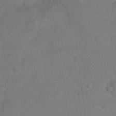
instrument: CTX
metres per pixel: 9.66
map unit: Ht
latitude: 14.5168
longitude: -37.1403
